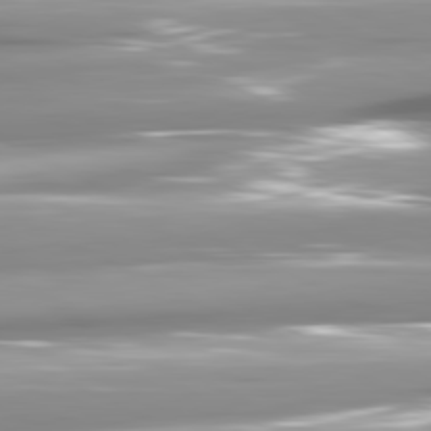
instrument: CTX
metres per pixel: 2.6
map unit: lApd
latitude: 81.1970
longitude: -145.8583
